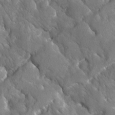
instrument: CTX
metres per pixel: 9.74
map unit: Ave
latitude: -11.2565
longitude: -118.9325
